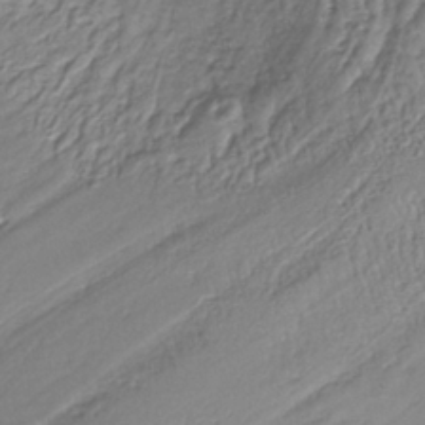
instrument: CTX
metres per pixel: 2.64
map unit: lHb
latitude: -37.1998
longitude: 58.6140
